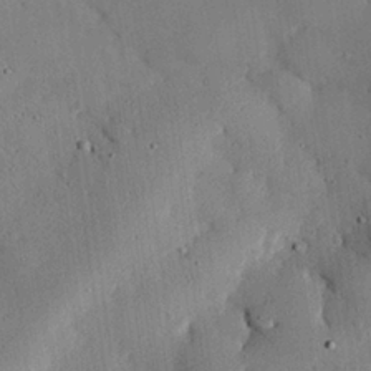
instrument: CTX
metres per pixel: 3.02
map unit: eHh
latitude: 26.2523
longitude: -79.8395
